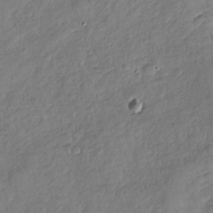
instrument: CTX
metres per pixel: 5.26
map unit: Nhu
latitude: -31.3509
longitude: -61.4048
